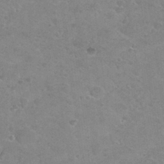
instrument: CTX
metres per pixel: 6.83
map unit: Hto
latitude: 30.4601
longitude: -46.4601
